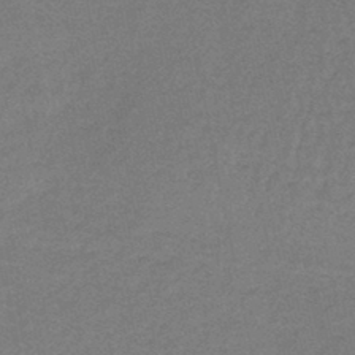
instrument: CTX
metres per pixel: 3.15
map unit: lHb
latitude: -37.3698
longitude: 60.5763
